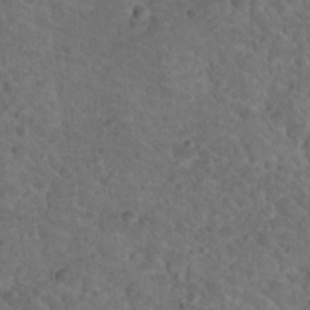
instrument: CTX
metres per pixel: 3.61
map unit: Hto
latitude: 18.6679
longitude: -34.1577
